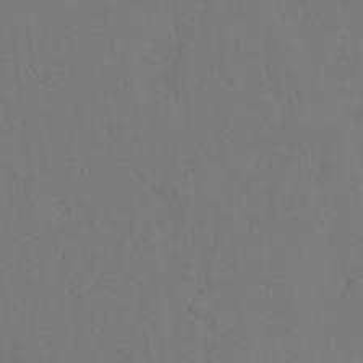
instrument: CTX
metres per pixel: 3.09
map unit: Ht
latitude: 0.6112
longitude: -34.2900
